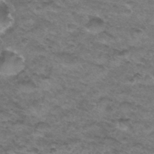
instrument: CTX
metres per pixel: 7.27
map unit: Hto
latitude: 33.8016
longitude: -48.4223
